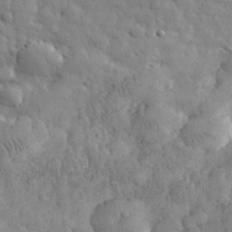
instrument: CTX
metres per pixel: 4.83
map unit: eHh
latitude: 31.5560
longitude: -68.8758
